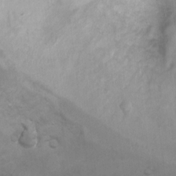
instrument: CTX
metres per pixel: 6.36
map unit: Ht
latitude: 3.7638
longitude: -29.0836
